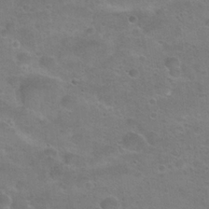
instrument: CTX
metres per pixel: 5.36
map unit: Hto
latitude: 22.7813
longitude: -50.1011
